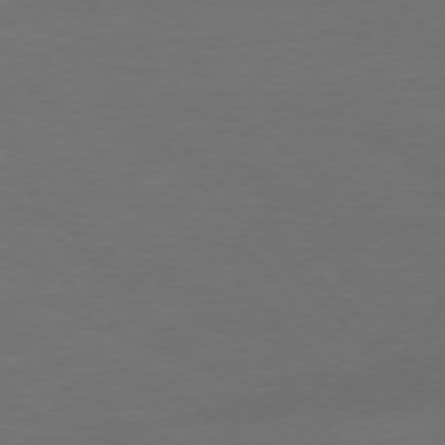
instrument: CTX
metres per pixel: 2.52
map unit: Ap
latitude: -76.9353
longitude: -71.1781
